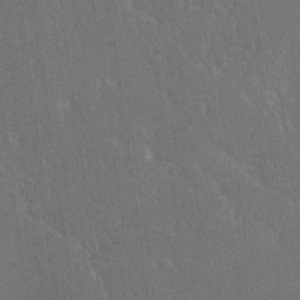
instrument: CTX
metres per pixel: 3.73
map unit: Ave
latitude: 20.3279
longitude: -136.8191
